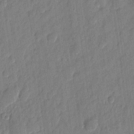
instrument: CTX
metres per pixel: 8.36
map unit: eHh
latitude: 7.3671
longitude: -74.0822
